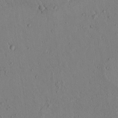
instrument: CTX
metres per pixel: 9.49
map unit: lAvf
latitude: 5.5749
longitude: 159.6721
